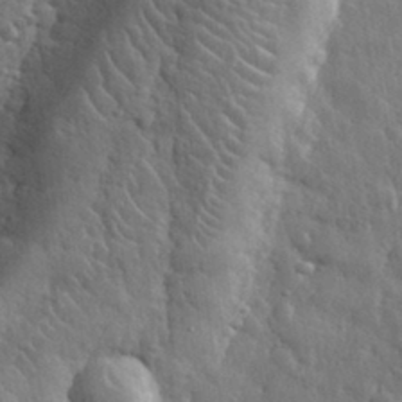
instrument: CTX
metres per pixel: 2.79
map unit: eHh
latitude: 32.4979
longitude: -79.3671
